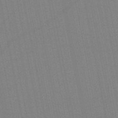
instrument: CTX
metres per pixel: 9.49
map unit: eHb
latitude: -49.1809
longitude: 67.1620
